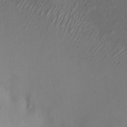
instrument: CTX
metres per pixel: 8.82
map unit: HNhu
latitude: 8.5357
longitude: -3.8583
